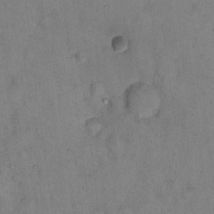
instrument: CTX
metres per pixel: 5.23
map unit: eHh
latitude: 14.9892
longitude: -63.9717
